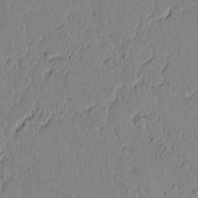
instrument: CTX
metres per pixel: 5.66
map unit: lAvf
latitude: 5.8394
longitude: 165.2943
